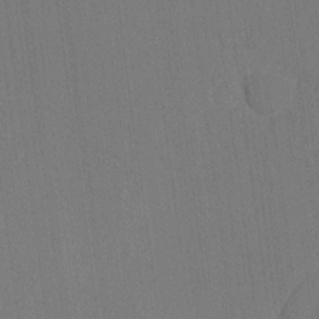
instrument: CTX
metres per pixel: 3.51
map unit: Ave
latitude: 19.9150
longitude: -137.3482
